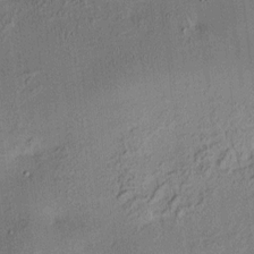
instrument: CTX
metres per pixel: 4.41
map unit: HNhu
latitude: 7.6127
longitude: 15.2376
